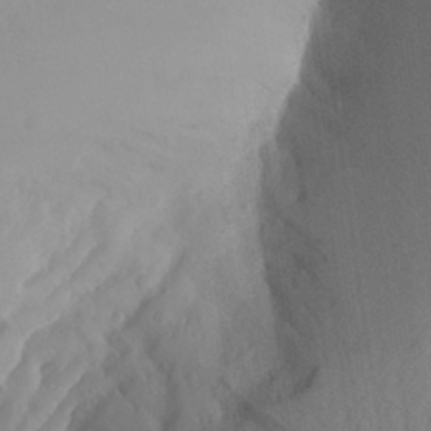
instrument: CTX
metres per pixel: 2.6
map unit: Aa
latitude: 27.4238
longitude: -146.7247
